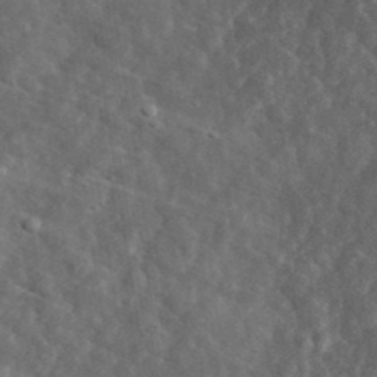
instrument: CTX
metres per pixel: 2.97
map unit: lHvf
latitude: 36.6680
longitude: -87.9528
